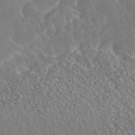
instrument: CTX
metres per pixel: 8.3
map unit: ANa
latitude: 43.9528
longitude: 23.5399
